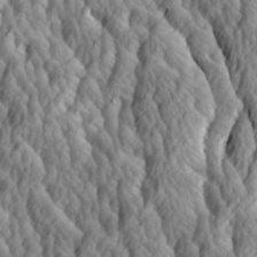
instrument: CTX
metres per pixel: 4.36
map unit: Ave
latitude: 14.0822
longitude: -134.0633
